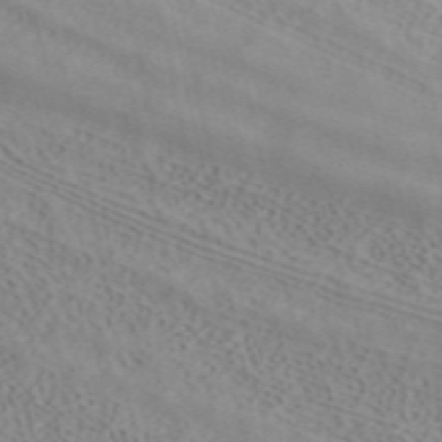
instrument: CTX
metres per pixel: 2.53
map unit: ANa
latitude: 41.1970
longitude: 34.3495
